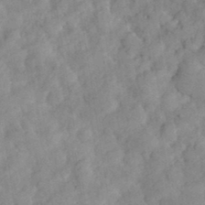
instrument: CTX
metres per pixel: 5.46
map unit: eHh
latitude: 35.5182
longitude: -69.0270
